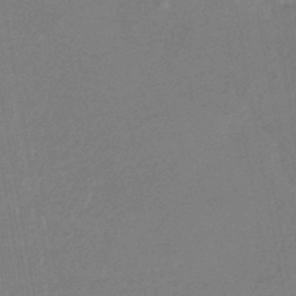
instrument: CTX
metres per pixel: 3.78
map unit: eHb
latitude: -45.1998
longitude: 87.9367
